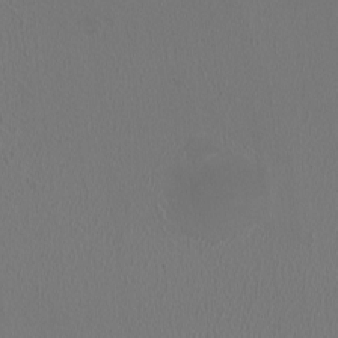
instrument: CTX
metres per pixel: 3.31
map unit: HNhu
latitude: -0.9920
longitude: -0.8002
